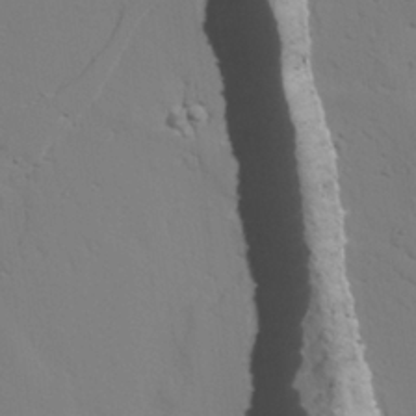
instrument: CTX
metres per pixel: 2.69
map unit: lAvf
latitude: 26.8758
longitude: -110.1200
